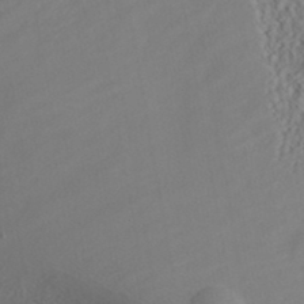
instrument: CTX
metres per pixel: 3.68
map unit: ANa
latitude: 41.3859
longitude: 28.1228
